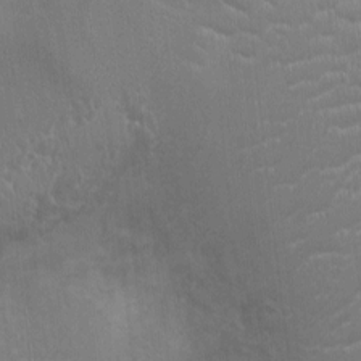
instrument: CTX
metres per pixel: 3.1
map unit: Ht
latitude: -3.0864
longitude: -17.2348
